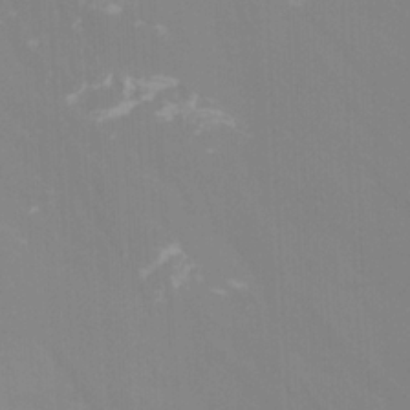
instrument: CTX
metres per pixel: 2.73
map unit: Htu
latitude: -14.5385
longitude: -47.8395
